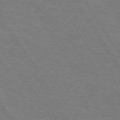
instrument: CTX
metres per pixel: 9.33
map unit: Hpe
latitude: 73.1215
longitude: -123.9150
